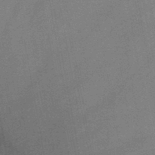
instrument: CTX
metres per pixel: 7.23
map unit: HNb
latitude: -46.1039
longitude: -37.2159
